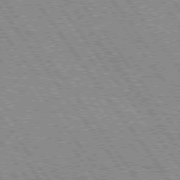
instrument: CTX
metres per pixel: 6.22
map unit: Hpe
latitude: 75.2726
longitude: -148.9136
